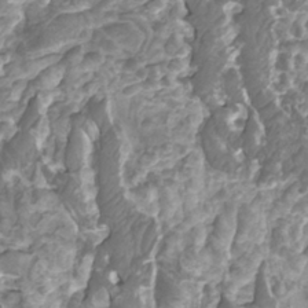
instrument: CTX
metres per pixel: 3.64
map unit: Htu
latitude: -10.2739
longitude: -74.1767
